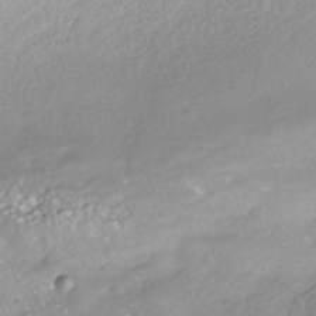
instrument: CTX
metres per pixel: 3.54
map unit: ANa
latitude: -38.3873
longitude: 97.5777
